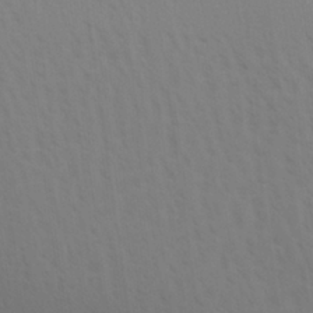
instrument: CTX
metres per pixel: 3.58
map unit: Aa
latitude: 29.0269
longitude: -134.8758
